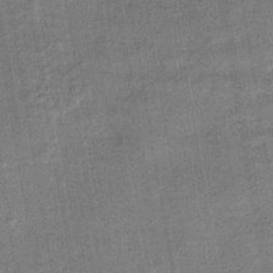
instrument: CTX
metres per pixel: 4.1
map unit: lHb
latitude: -39.3321
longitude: 74.4062
